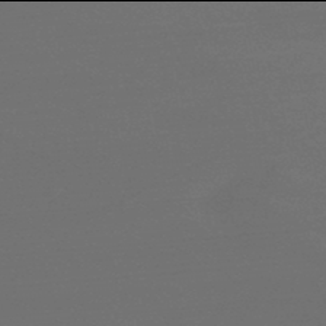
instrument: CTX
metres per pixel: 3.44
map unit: HNhu
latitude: -46.0094
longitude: 91.7478
